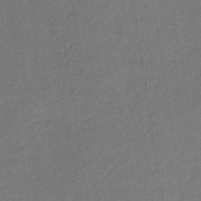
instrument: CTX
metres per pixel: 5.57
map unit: lHb
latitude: -37.6532
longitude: 71.1809
